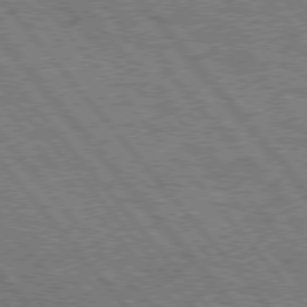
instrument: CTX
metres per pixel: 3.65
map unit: Hpe
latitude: 76.3467
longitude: -149.8772
